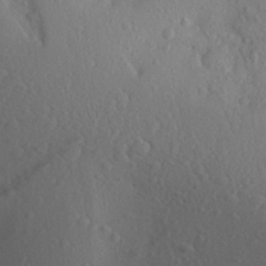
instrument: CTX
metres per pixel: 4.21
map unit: Aa
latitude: 23.4426
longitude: -145.8583
